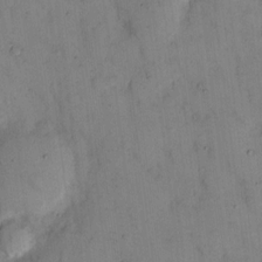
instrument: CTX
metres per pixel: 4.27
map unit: eHh
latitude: 13.1403
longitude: -62.7247
